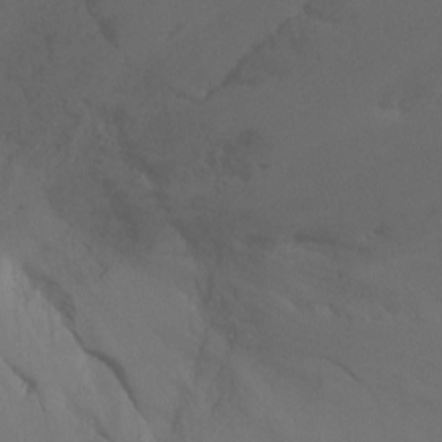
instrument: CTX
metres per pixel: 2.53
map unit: Ht
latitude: -8.5385
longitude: -32.9703
